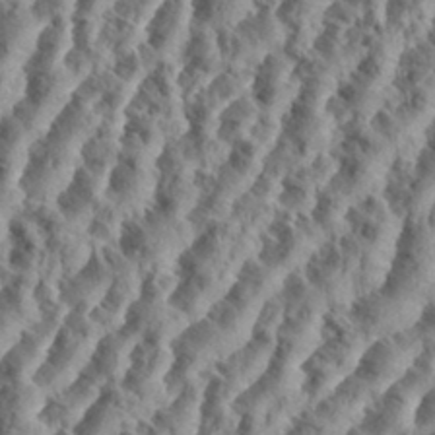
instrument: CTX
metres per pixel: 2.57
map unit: eHh
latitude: 35.1025
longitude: -137.1403
